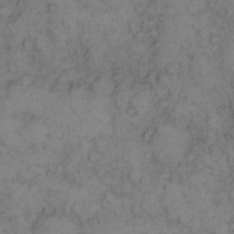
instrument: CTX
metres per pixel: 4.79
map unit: eHh
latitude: 14.4601
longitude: -63.3104
